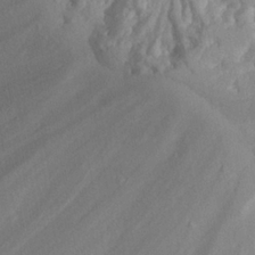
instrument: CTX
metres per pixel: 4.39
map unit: Hto
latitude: 23.4615
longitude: -37.1403
